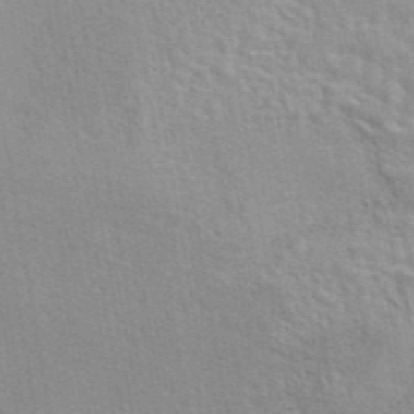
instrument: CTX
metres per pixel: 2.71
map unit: eAb
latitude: 44.1011
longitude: 107.9178
